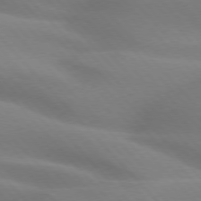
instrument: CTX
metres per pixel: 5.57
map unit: lApd
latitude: 75.2348
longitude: -61.3859
